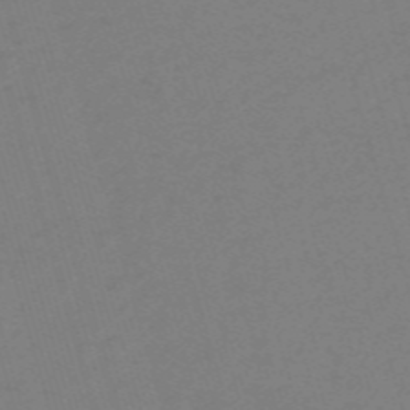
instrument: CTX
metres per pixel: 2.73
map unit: HNb
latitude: -56.1983
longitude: -44.1955
